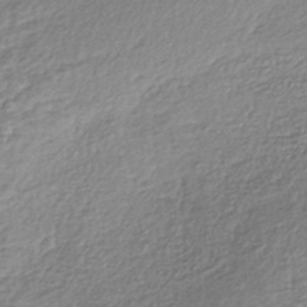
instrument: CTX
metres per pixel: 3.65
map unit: lHb
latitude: -38.2173
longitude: 68.1983
